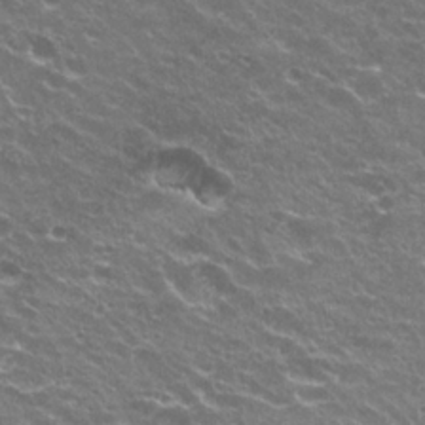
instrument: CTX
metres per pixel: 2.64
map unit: Hto
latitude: 23.1403
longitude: -32.2523
